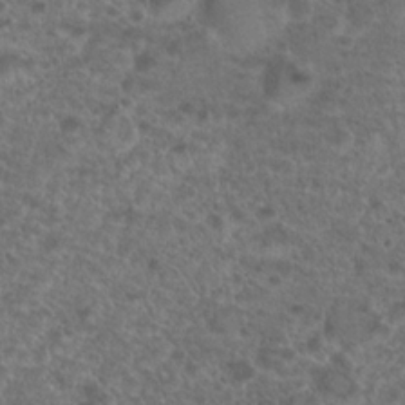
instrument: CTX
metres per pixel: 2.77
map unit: Hto
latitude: 19.4615
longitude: -40.9135
